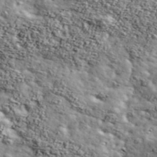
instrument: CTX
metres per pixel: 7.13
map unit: Ave
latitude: 42.8758
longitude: -110.8947
